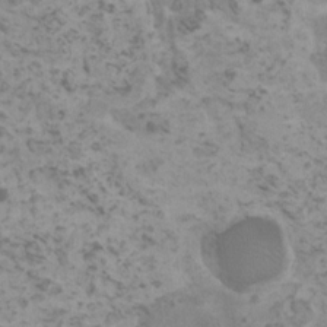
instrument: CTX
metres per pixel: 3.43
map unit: HNhu
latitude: 0.7624
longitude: 2.9352
